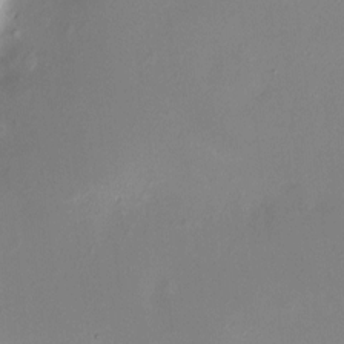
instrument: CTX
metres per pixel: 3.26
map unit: HNhu
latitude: 6.4034
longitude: 8.0094
